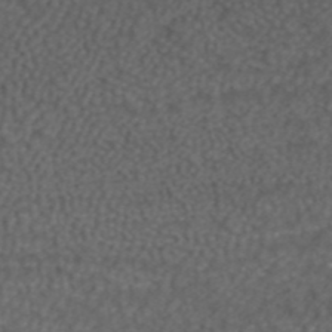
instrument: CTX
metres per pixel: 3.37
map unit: ANa
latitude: 42.8758
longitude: 24.5385
